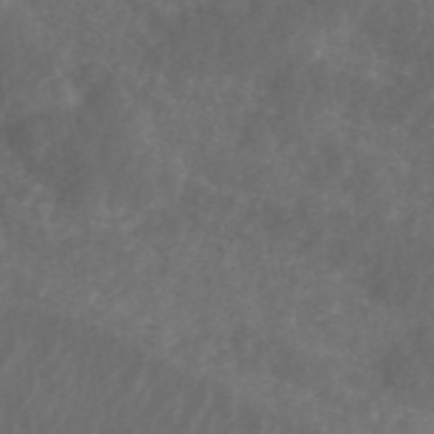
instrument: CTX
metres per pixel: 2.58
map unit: ANa
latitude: 44.5734
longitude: 24.4062
